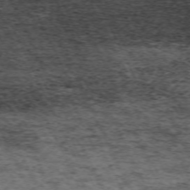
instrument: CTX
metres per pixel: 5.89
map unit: Hpe
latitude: -70.6896
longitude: 11.2943
